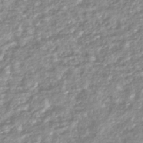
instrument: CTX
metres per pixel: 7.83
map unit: HNhu
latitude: -44.4629
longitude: 96.3873
